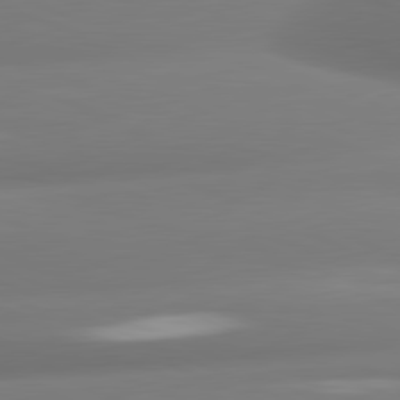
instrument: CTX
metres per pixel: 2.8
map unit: lApd
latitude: 81.1592
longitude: -161.2348
